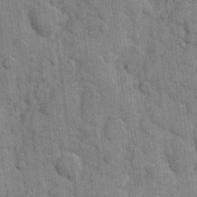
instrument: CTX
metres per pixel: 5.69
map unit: eHh
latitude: 9.7261
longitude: -65.9528
